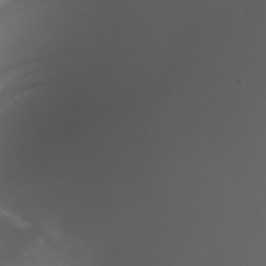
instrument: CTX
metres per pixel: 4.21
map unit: Nhu
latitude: -8.2550
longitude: -94.2523
